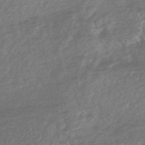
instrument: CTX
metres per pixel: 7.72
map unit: HNhu
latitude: -45.0486
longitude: 92.9920
